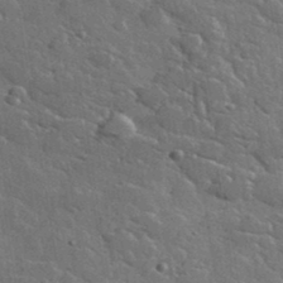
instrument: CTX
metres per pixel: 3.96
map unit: lHvf
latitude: 36.7435
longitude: -90.1956
